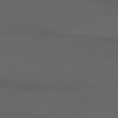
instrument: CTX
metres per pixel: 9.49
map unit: Hpe
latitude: 77.9150
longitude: -165.8016
